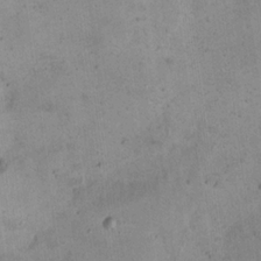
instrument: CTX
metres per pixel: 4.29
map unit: eHh
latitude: 21.1403
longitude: -61.0458
